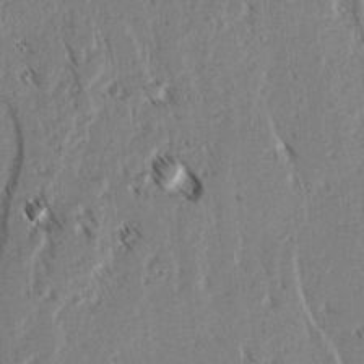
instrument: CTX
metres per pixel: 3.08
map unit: lAvf
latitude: 3.0647
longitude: -105.6883
